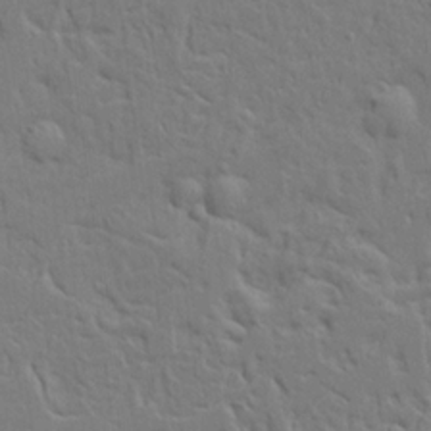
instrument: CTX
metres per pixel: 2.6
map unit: Ave
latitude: 17.3482
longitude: -141.4993
